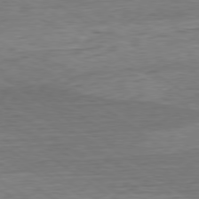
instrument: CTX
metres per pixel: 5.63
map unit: Hpe
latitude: -79.5210
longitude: 9.7289
